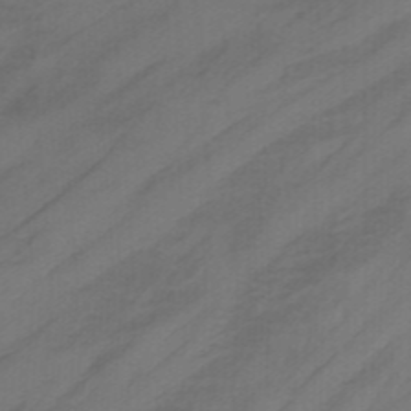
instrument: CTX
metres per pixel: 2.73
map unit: Nhu
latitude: -12.4062
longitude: -74.5735
